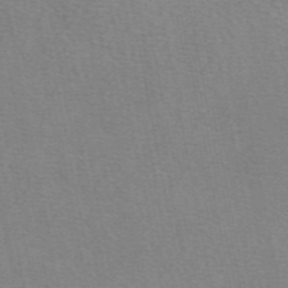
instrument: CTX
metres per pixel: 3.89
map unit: eAb
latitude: 49.9339
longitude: 104.9352
